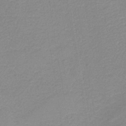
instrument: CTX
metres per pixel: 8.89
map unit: HNb
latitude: -42.7841
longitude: 49.2754
